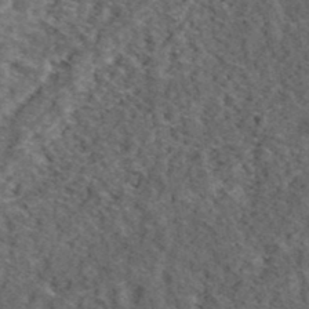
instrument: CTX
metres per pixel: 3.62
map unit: eHh
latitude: 37.3671
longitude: -79.8017
